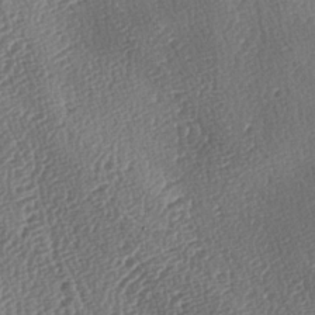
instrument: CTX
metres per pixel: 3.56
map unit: lAa
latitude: -3.6532
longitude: -123.4048
